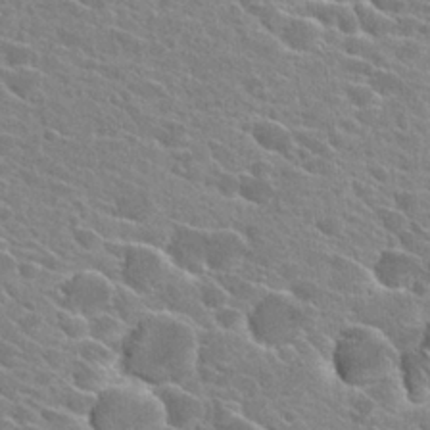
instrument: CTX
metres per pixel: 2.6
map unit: Hto
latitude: 25.4048
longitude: -42.3089
